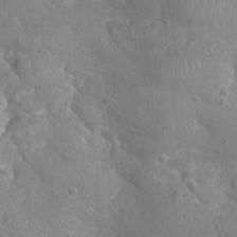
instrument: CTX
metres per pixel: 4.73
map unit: Ht
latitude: -2.0283
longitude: -16.6679
